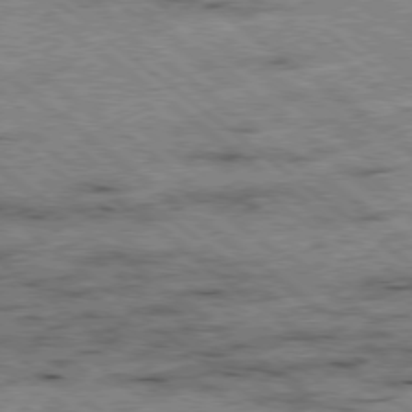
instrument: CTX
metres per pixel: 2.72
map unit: Ap
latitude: -79.0108
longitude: -51.4048
